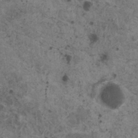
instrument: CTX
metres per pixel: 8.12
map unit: HNhu
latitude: 2.5168
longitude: 4.2361
